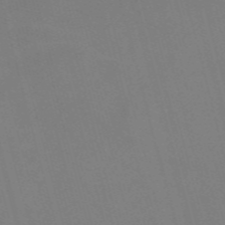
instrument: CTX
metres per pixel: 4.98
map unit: Nve
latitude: -58.0660
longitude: 62.0283
